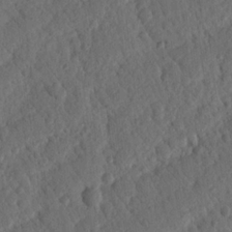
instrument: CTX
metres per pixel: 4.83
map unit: Nhu
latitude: 19.2537
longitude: -78.1011
